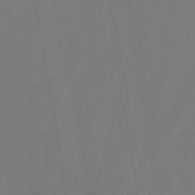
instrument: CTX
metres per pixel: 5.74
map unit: HNb
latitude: -45.1242
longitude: -39.7261
